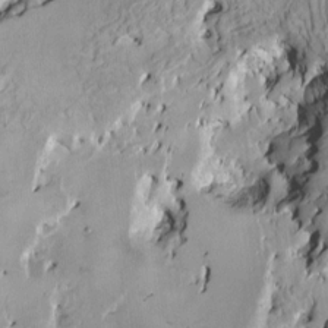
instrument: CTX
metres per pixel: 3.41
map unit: HNhu
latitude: 4.3089
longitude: -5.2348
